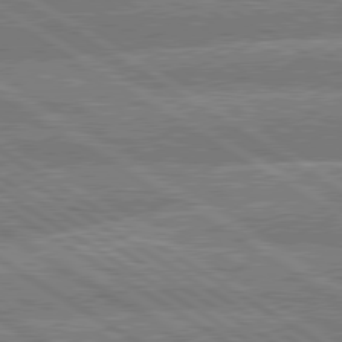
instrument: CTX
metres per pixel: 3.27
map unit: lApd
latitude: 79.7450
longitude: -158.4601
